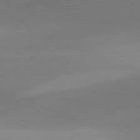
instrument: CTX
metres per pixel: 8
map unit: lApd
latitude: 81.7450
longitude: 130.7085
